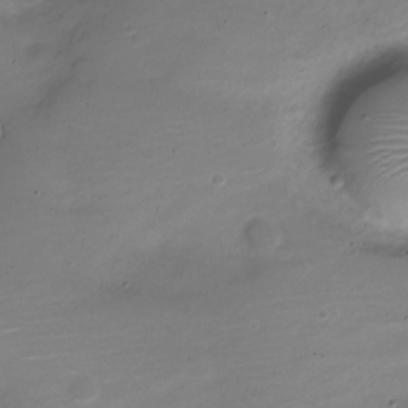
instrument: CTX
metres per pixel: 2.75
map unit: Nve
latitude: -21.2754
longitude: 104.5007
